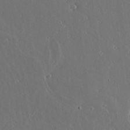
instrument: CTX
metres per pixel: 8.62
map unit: lAvf
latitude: 16.9703
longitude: -126.7435
